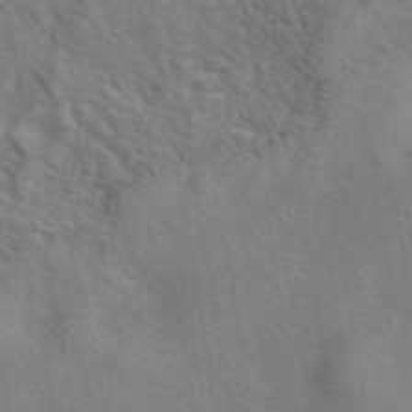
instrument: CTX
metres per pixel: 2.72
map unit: eAb
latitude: 41.5371
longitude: 105.5966
